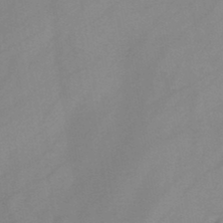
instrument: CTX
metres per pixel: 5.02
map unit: HNb
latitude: -46.1794
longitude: -39.0836
